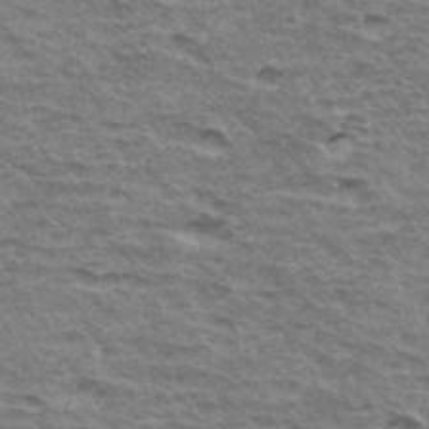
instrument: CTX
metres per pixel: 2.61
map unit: Hto
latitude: 35.0647
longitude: -43.0459
